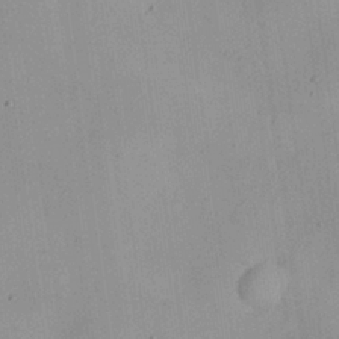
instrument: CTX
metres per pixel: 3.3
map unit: Nhu
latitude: 26.1200
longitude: -69.2726
